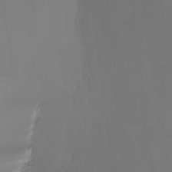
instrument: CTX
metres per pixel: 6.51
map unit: Ht
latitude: -9.6911
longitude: -39.8583
